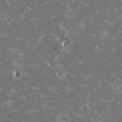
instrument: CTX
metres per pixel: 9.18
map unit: HNhu
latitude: 2.2333
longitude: -4.0822
